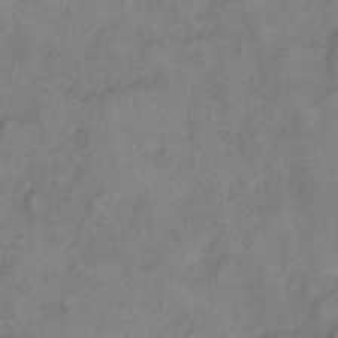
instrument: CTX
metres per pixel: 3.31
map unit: eHh
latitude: 8.2523
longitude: -62.6302
